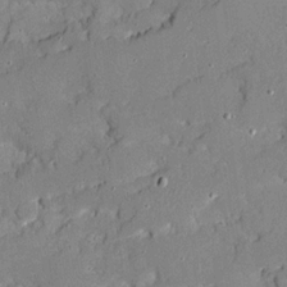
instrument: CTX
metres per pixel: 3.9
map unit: Ave
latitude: 18.8947
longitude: -128.0444
